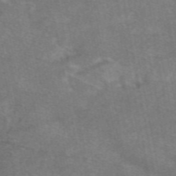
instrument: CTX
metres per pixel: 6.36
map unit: eAb
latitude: 48.1578
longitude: 121.2943
